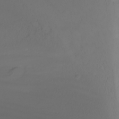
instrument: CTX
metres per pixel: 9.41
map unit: Nhu
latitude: -6.8219
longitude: -83.6882
